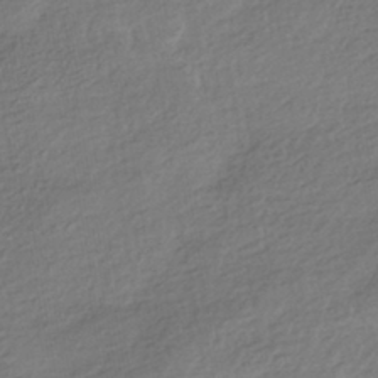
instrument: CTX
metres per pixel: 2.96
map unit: HNhu
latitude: -41.3698
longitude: 96.4818
